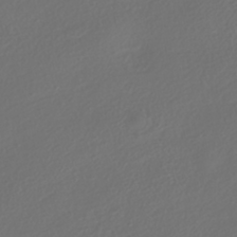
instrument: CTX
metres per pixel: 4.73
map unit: HNhu
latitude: -41.8989
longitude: 106.0472
